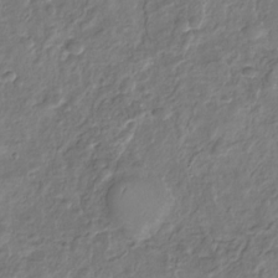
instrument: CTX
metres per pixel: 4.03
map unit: Nhu
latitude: -31.1053
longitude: -60.9136
